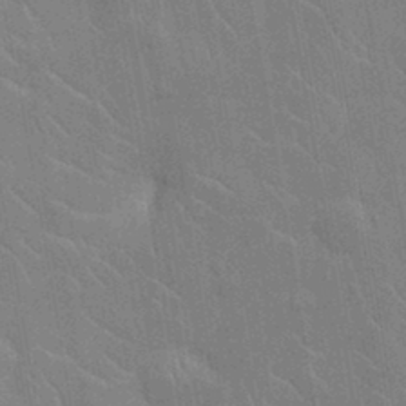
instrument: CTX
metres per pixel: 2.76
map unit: Nhu
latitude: -11.4077
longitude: -22.2711
